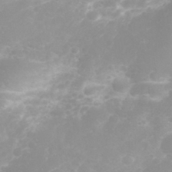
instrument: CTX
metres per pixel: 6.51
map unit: eHh
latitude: 31.8017
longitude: -62.8380
